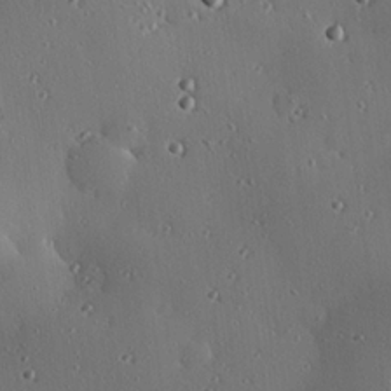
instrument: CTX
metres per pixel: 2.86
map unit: eHh
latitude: 23.2915
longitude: -91.2348
